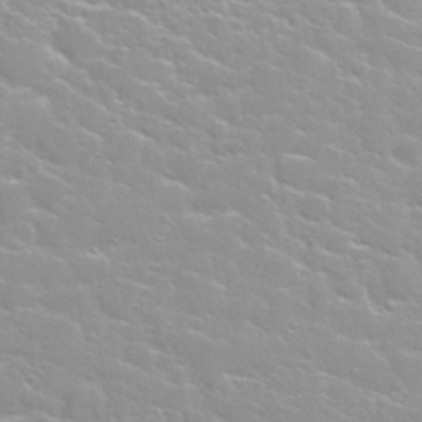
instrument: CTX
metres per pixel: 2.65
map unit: Nhu
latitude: 30.5735
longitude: -50.6490
